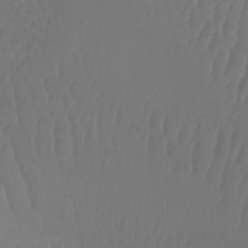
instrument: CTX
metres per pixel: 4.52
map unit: lHb
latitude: -43.1053
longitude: 67.0864
